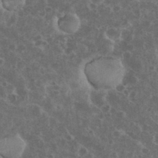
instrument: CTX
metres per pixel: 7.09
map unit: eHh
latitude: 34.9513
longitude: -60.6301
